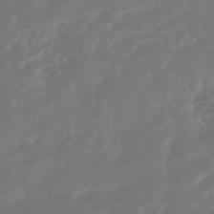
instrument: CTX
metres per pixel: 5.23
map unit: HNhu
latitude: -45.8611
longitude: 103.9556
